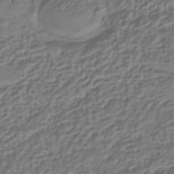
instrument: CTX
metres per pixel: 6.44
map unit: HNhu
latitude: -42.5384
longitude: 107.0109
